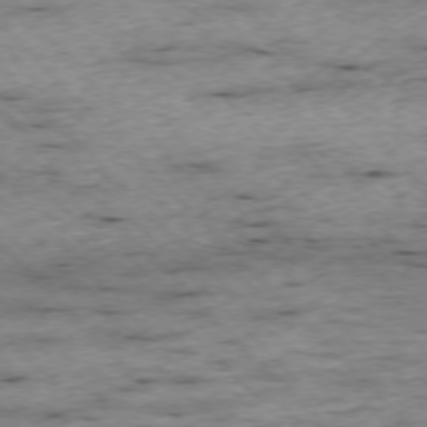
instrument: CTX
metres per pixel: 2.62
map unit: Ap
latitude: -76.6141
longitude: -87.2537
